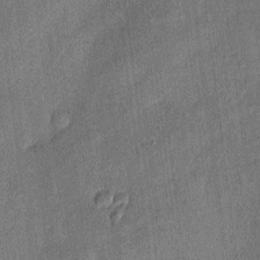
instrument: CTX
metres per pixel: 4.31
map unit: eHh
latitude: 4.4601
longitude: -74.4790
